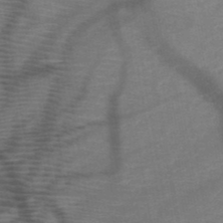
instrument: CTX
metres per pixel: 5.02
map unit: HNb
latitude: -49.7100
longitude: -44.5168
